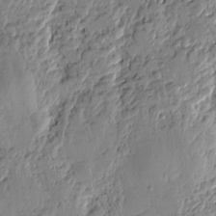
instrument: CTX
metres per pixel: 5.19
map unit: Htu
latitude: -1.0109
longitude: -176.5168
